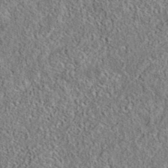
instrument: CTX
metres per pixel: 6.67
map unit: eAb
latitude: 35.9717
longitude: 113.6722
